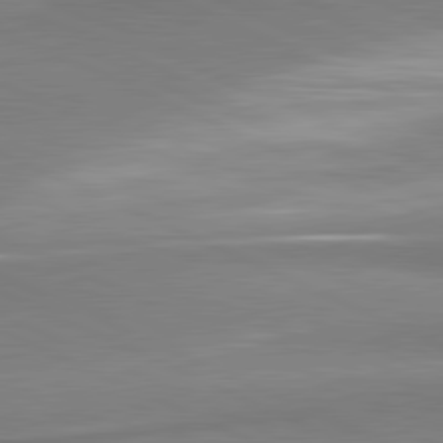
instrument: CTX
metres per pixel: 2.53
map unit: lApd
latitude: 81.2159
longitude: 166.2361
